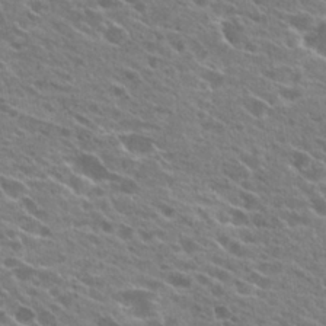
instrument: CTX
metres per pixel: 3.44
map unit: Hto
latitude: 24.2333
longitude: -41.3859
